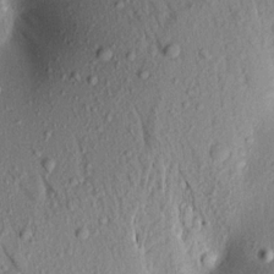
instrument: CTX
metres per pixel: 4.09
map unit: Aa
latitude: 17.8772
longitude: -148.8191
